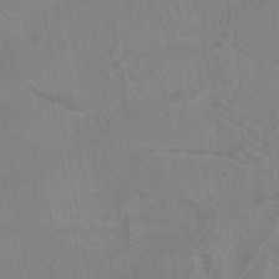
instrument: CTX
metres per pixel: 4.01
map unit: ANa
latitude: -37.8233
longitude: 95.3131
